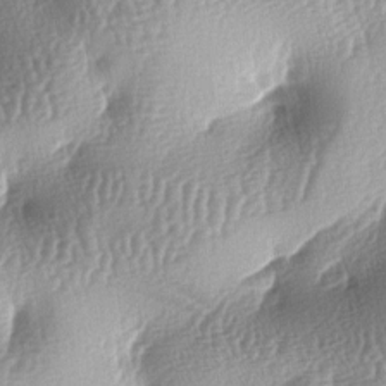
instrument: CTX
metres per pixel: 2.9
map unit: lAa
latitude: -6.6329
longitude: -127.4049
